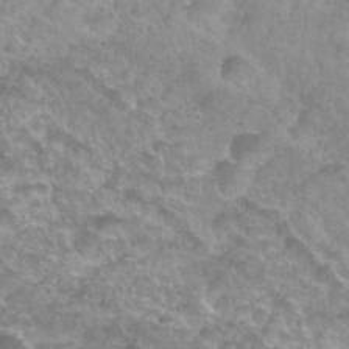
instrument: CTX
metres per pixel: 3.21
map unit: Nhu
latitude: 27.8206
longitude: -55.1970
